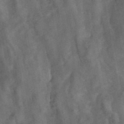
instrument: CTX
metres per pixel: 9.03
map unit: ANa
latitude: 42.7813
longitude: 16.5007
